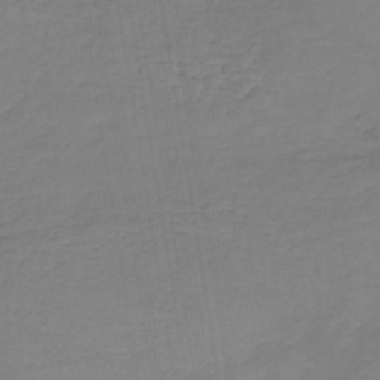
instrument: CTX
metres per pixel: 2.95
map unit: lHb
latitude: -41.8989
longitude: 70.9920
